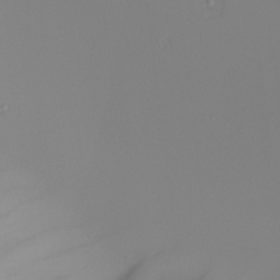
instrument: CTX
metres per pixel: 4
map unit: Nhu
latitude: -4.8219
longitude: -95.0459
